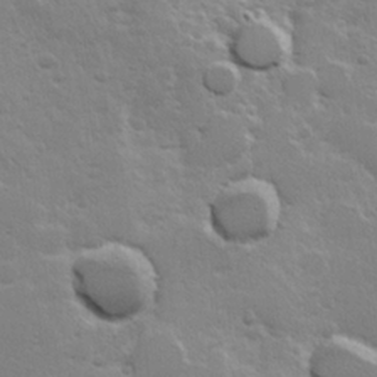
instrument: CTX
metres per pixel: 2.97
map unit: Hve
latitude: 23.9528
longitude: 144.9920
